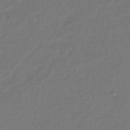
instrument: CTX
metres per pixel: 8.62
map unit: lHb
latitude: -42.9163
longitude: 67.6722
